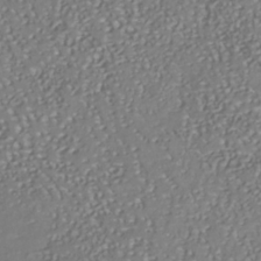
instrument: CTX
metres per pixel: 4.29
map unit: Nhu
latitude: -39.0676
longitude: -80.5735
